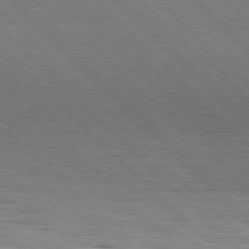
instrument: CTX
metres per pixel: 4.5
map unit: Hpe
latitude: 77.4993
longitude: -127.0648
